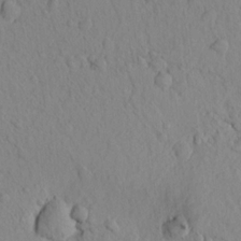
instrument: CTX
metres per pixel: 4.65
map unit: lAvf
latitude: 8.0444
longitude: 165.6911
